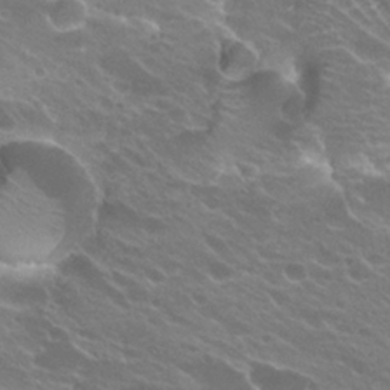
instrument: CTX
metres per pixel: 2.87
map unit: Hto
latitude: 24.5734
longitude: -36.9514
